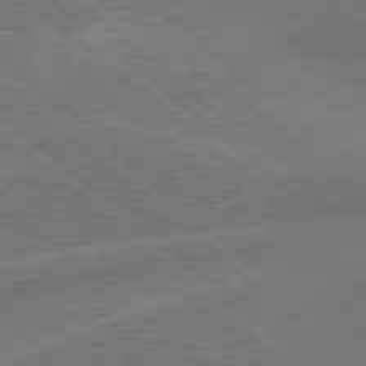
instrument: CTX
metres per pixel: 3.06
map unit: Hpe
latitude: 78.8758
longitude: -152.2145
